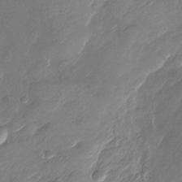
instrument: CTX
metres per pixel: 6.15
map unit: Nhu
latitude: -29.3510
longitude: -71.9339
